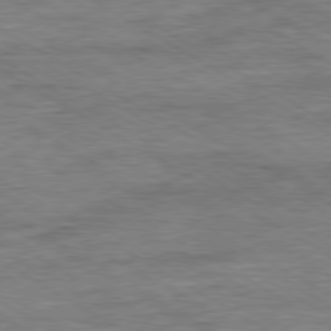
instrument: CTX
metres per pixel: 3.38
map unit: Ap
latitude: -80.1795
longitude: -77.5938
